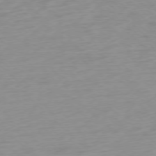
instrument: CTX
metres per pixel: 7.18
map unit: Ap
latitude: -77.1431
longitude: -77.7260
